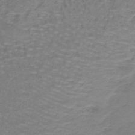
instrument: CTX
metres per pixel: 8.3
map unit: lHb
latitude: -42.0849
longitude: 58.6329
